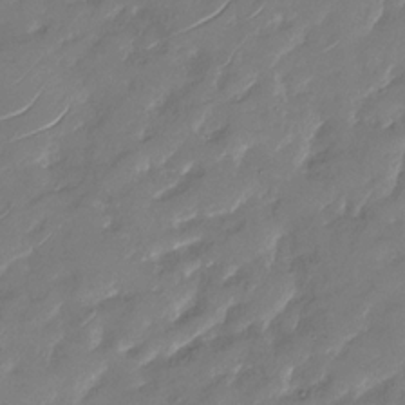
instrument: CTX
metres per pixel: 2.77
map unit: Nhu
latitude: -29.2754
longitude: -73.3104
